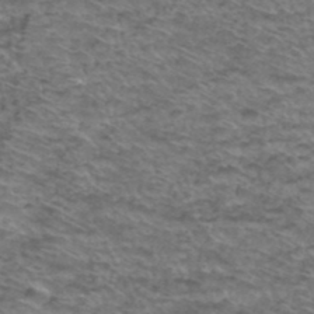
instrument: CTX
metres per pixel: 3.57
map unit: Hto
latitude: 38.2333
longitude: -44.3278
